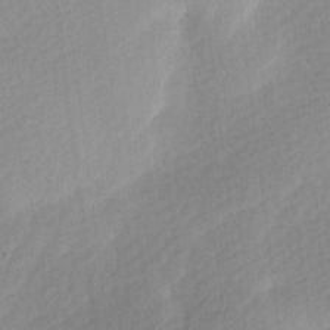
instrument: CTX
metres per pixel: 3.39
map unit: Ave
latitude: 10.8380
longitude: -107.0269
